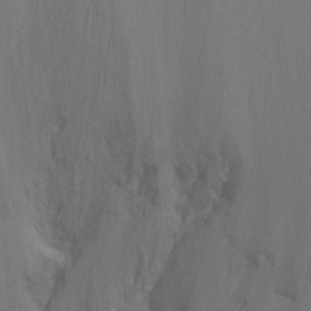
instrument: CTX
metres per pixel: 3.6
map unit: Ht
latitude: -8.3684
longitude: -30.6113
